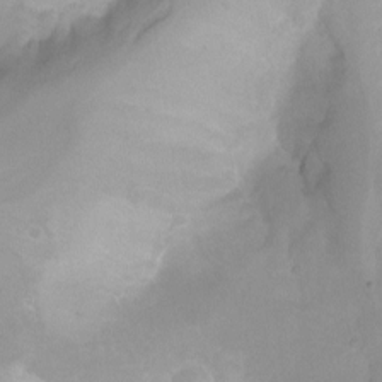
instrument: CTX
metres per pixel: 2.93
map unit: Nhu
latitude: -14.0283
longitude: -54.8947
